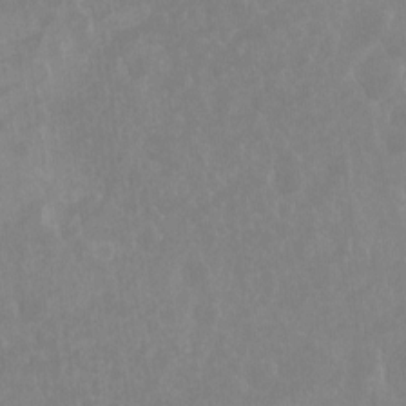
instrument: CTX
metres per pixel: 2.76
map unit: Hto
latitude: -8.0661
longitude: -45.1214
